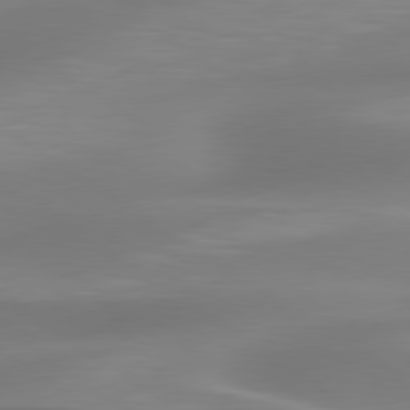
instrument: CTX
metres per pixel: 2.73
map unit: lApd
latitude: 79.5749
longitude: -92.4034
